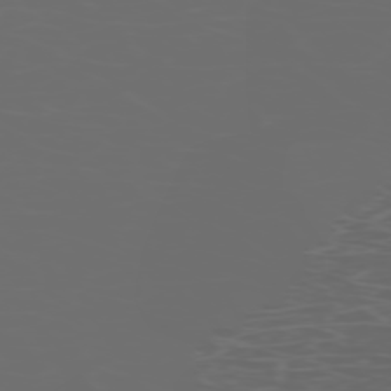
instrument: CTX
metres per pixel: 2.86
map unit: Hpe
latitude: -73.3509
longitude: 5.8611
